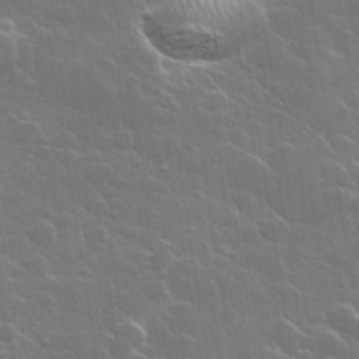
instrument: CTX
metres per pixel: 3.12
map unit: lHvf
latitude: 36.1389
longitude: -91.8394
